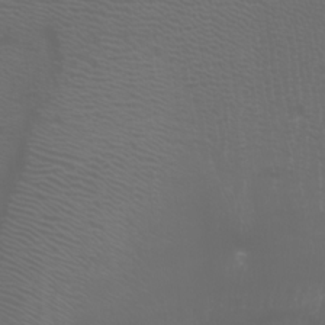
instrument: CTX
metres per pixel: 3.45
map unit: Htu
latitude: -7.5777
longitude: -73.2348
